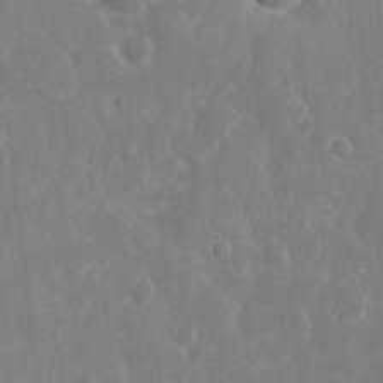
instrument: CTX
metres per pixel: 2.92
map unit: eHh
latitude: 7.9528
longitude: -70.6112
